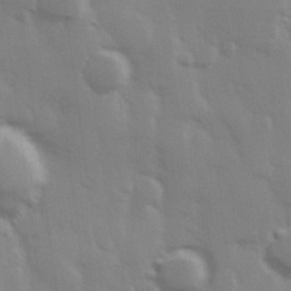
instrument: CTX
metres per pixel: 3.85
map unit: Hve
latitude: 26.3467
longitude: 147.9745
